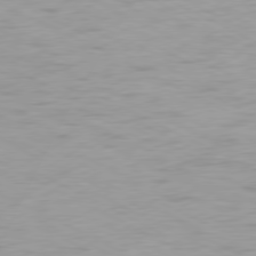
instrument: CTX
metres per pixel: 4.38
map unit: Ap
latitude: -78.6518
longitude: -72.7813
